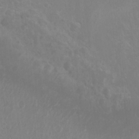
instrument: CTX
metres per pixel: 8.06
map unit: Nhu
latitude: 6.8191
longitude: -19.4804
